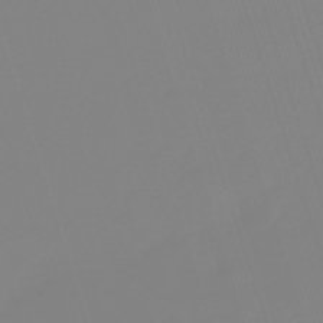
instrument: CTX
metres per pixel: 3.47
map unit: lHb
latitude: -49.3888
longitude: 81.8612
